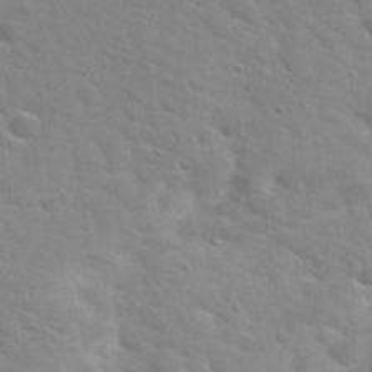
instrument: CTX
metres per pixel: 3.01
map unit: Nhu
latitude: 30.5168
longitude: -49.0836
